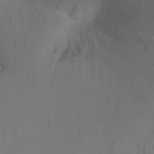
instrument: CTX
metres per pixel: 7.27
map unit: Ht
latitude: -7.7666
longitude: -37.0459
